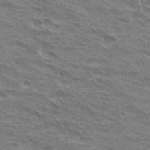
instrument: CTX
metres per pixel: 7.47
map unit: Hto
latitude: 31.8017
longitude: -40.9513
